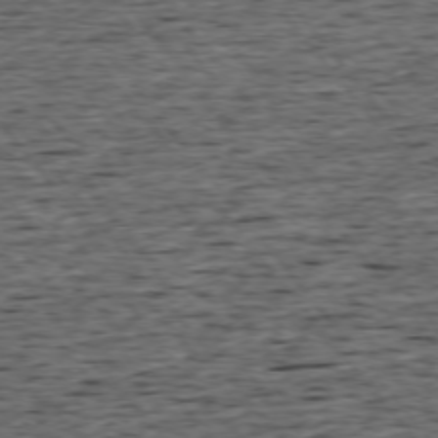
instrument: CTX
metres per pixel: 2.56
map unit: Ap
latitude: -75.2943
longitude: -92.7435
